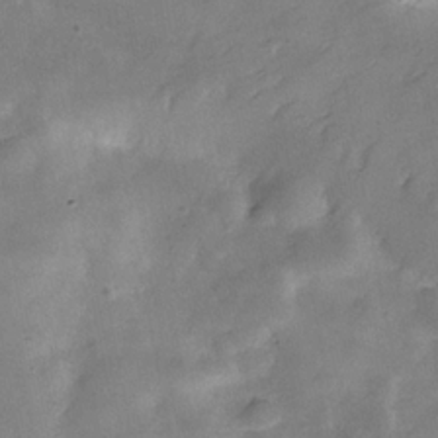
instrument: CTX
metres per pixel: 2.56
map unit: Hve
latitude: -31.8800
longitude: 94.0283
